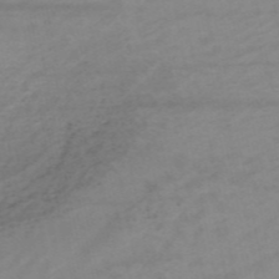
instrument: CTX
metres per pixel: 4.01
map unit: HNb
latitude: -54.4062
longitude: -44.0822
